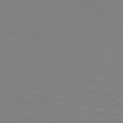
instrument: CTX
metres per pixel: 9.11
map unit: Hpe
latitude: 78.2523
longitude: -152.4223
